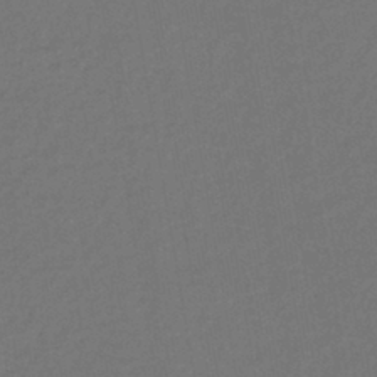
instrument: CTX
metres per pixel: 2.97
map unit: lHb
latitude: -42.4628
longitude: 73.7477
